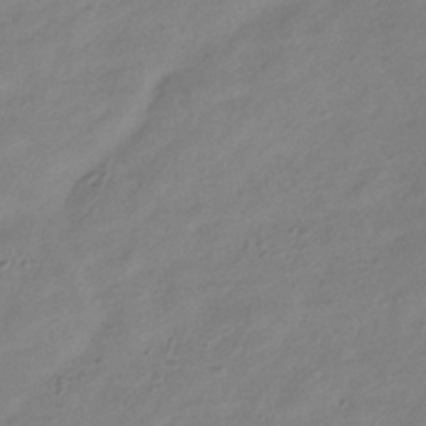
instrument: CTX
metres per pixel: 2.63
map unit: Hve
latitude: -34.7652
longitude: 89.6344
